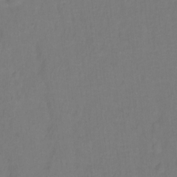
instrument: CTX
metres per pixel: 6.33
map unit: Hto
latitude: -0.1228
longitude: -33.7639
